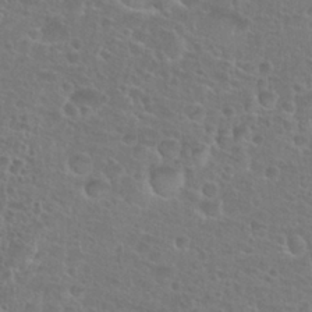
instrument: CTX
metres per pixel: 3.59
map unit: Nhu
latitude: 27.3104
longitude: -51.4993
